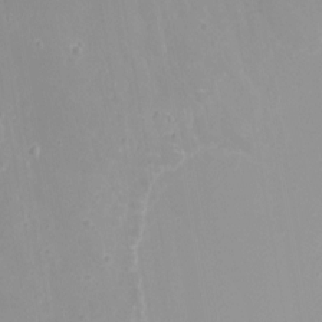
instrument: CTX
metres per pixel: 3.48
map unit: Nhu
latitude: -8.2928
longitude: -78.9514
